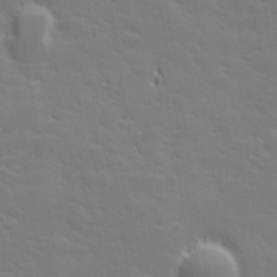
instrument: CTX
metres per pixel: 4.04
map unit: lHvf
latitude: 27.2348
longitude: 143.2187
